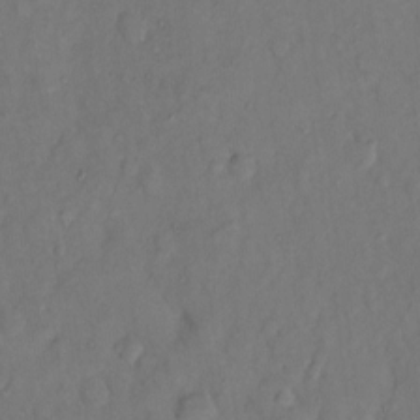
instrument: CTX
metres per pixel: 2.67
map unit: Hto
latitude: 10.5168
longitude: -62.0444
